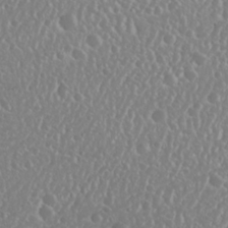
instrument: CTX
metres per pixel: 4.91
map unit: Nhu
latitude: 25.1592
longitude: -58.7435
